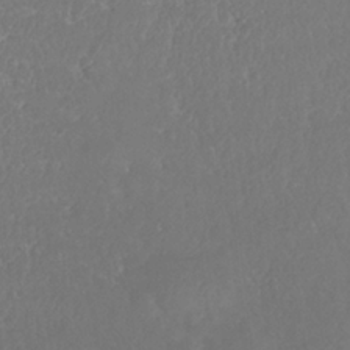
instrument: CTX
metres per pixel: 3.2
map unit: HNhu
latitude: -37.4454
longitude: 33.0865
